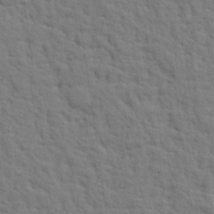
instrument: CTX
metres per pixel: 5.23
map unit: eHh
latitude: 25.1025
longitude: -79.3671
